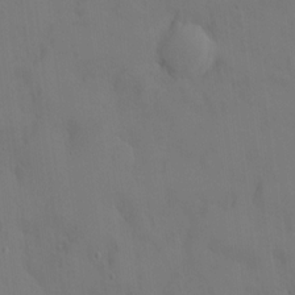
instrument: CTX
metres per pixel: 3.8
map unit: HNhu
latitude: 6.7057
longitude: -0.2333
